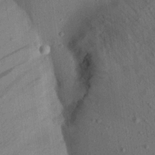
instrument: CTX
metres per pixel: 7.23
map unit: Aa
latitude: 23.9150
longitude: -143.6316
